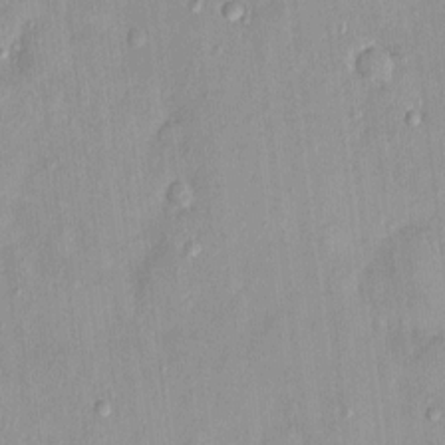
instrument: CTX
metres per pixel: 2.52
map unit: Nhu
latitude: 1.5371
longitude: -14.4412
